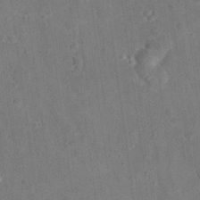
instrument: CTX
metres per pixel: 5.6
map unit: eHh
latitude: 21.4994
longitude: -62.3656
